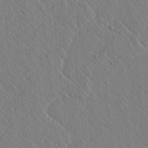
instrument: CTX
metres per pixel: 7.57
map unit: lAvf
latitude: 6.5357
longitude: 160.1606
